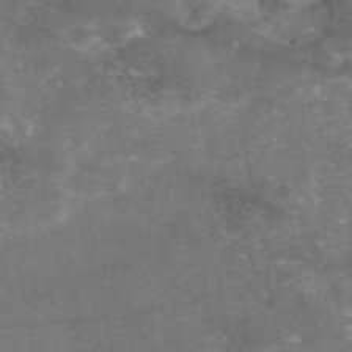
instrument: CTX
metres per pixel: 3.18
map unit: eAb
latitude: 46.6113
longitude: 120.5573
